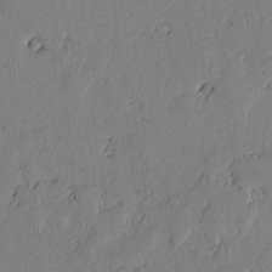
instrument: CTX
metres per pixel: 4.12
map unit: lAvf
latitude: -2.1794
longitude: -106.8758
